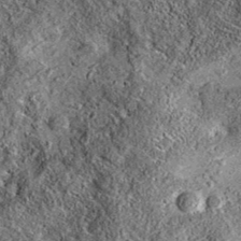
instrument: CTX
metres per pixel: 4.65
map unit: eAb
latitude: 36.1767
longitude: 108.9164
